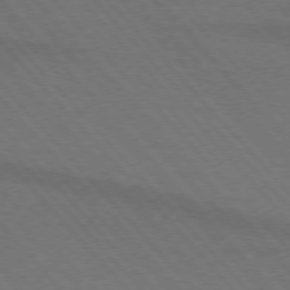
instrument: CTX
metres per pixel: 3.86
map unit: lApd
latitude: 75.2348
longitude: -81.5938
